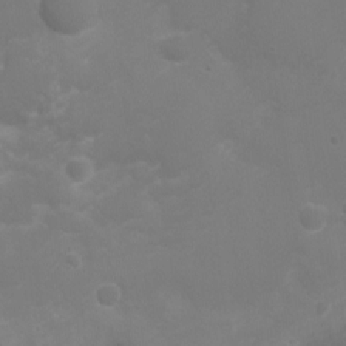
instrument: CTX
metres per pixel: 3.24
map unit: Ht
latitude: -3.3509
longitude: -19.1970
